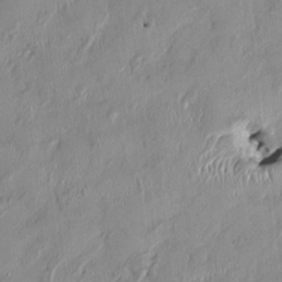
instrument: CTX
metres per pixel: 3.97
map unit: HNhu
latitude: 0.9891
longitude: -5.6127
